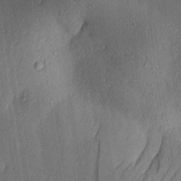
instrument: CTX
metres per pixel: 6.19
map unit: Aa
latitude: 30.6491
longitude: -140.7813
